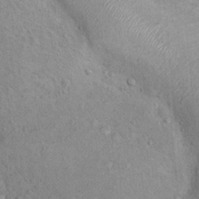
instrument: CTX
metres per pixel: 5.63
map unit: Nhu
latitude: 14.0822
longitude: -28.3089
